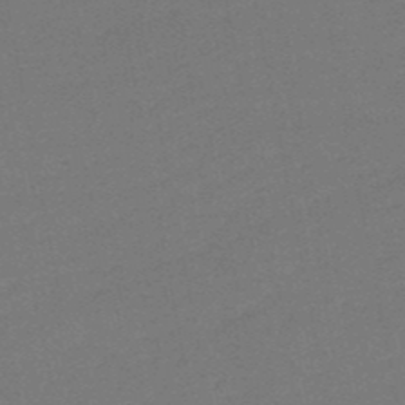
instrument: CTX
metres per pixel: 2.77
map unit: lHb
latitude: -50.1984
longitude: 81.6344
